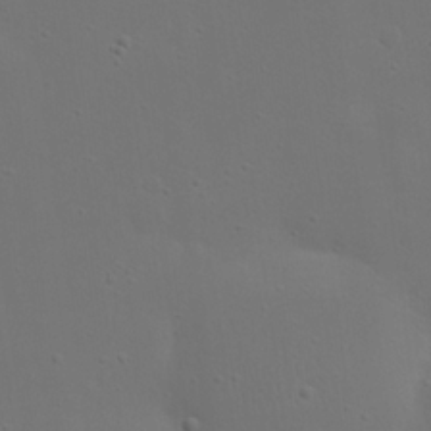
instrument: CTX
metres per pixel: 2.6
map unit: eHh
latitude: 23.5749
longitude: -69.5938
